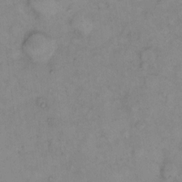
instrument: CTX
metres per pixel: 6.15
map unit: Hto
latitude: 6.8191
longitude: -61.4804
